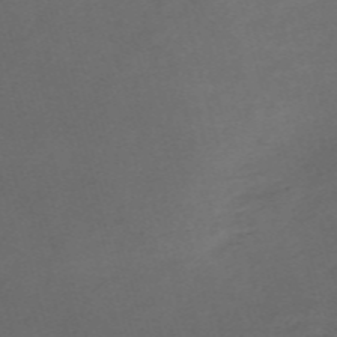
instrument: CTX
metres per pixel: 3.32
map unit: Nve
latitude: -58.7274
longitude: 59.4643
